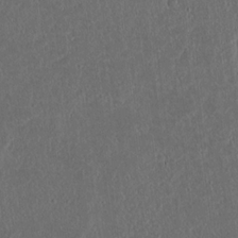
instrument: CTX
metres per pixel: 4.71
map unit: lAvf
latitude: 7.6316
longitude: 167.9367
